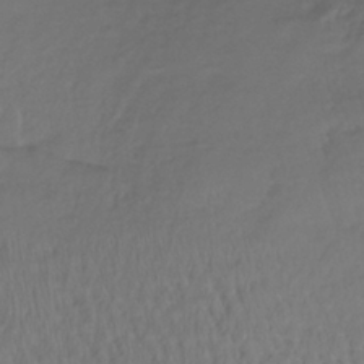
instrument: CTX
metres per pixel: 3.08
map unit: lHb
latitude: -39.4077
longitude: 69.8044
